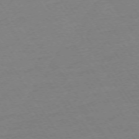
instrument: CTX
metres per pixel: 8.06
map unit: Ap
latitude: -73.7666
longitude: -83.3859
